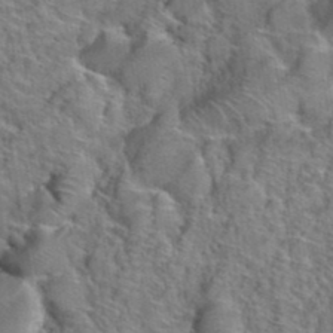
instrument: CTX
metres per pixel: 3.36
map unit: Hto
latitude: 38.8947
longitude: -44.7624
